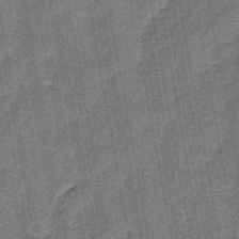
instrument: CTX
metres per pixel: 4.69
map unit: HNb
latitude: -36.0850
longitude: 51.4076
